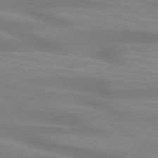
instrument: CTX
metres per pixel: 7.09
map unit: lApd
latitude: 73.6883
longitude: -53.8017
